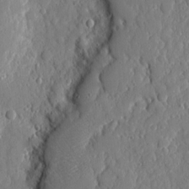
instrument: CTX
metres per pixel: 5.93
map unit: eHh
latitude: 6.5924
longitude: -72.8569
